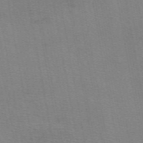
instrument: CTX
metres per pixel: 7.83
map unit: eAb
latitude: 50.3089
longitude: 105.2187
